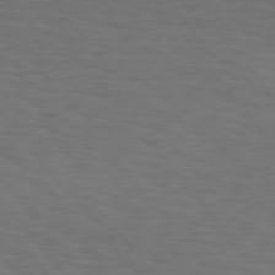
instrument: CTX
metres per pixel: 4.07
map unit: Hpe
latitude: 75.5371
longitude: -131.2348
